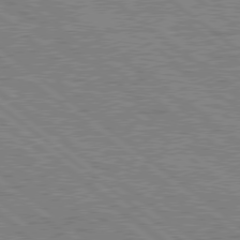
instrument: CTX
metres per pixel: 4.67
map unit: Hpe
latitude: 78.4790
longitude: -120.9136
